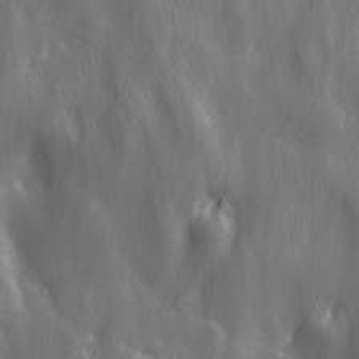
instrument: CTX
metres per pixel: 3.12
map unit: Ave
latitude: 13.0837
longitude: -104.6869
